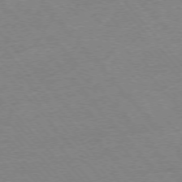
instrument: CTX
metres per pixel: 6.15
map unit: Ap
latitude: -76.3684
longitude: -94.5168
